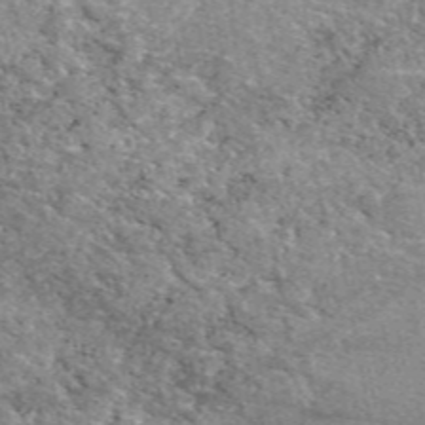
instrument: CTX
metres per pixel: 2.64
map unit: eAb
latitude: 49.9339
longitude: 108.8786
